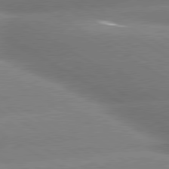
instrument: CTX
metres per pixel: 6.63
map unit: lApd
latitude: 80.0633
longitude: -155.4804
